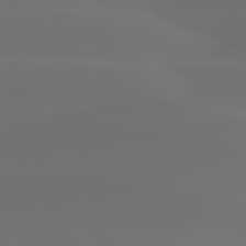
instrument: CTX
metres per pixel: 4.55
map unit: lApd
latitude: 80.2711
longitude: -84.8002
